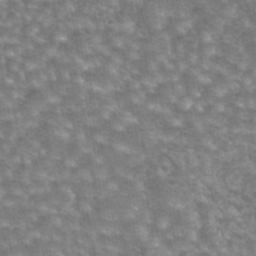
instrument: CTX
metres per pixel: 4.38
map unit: eAb
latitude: 44.7435
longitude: 106.0283
